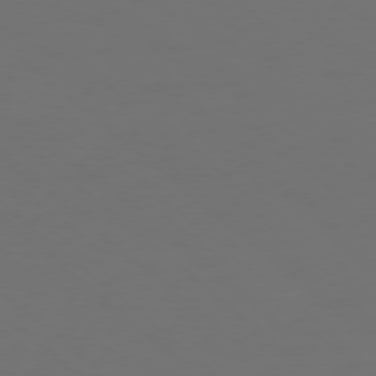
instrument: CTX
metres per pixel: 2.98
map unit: Ap
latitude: -78.1794
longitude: -95.2537
